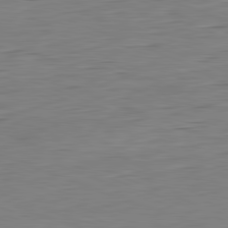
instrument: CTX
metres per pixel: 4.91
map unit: Hpe
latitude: -81.8800
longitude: 9.3698
